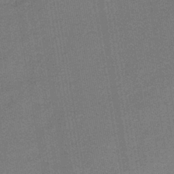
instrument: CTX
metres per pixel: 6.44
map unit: HNb
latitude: -38.6708
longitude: 50.6518
